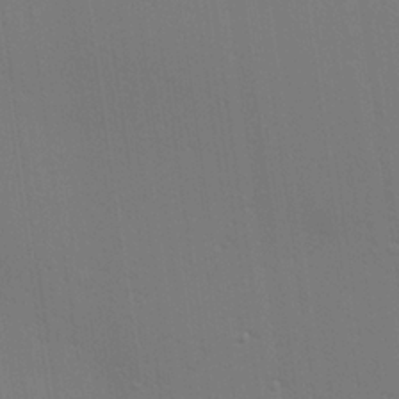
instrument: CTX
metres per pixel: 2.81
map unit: Hve
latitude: 26.7813
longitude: -91.6505
